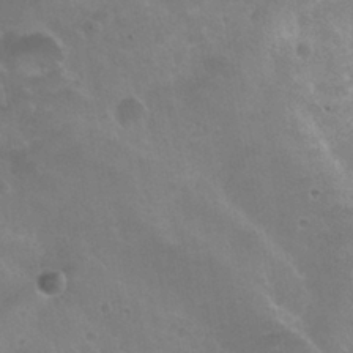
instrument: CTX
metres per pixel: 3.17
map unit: Nhu
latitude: 30.6680
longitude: -54.7057
